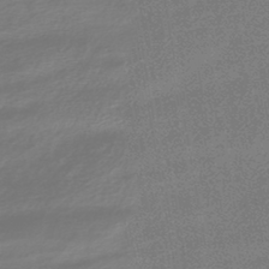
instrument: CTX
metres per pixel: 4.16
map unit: HNhu
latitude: -44.0472
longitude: 99.2376
